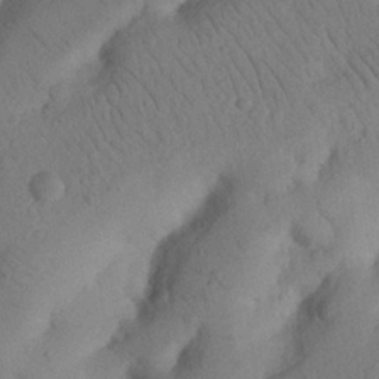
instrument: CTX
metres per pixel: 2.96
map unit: Nhu
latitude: 21.1403
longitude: -74.2523
